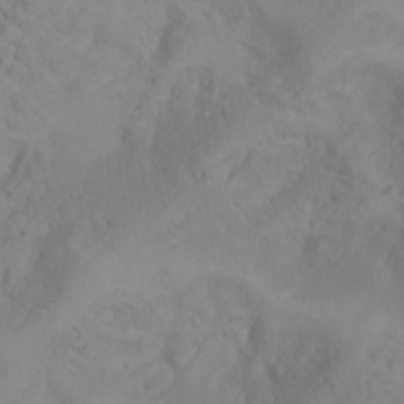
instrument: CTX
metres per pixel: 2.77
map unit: Htu
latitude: -6.1417
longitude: -68.7435
